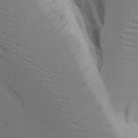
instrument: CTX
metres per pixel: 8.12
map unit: Aa
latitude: 17.9150
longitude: -125.5749
